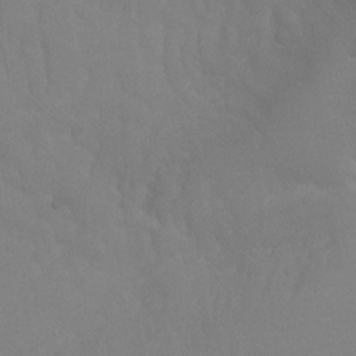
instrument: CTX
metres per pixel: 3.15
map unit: Aa
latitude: -7.3320
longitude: -78.4790
